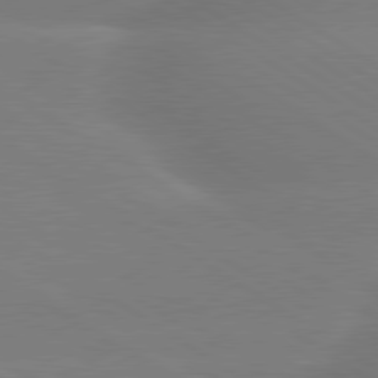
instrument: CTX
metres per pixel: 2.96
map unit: lApd
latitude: 79.8773
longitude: -141.9528
